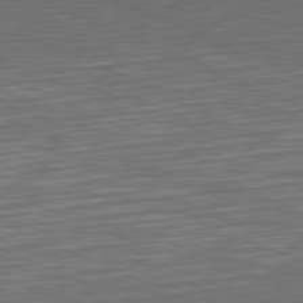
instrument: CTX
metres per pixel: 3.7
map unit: Hpe
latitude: -82.1606
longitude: 19.3510
